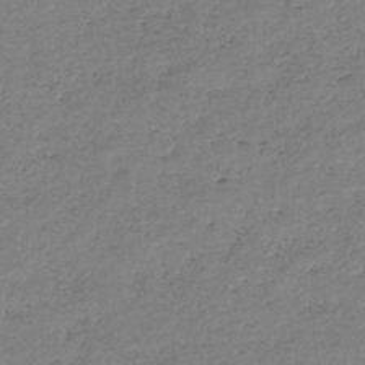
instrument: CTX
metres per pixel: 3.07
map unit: eHb
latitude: -38.0661
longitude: 78.0472
